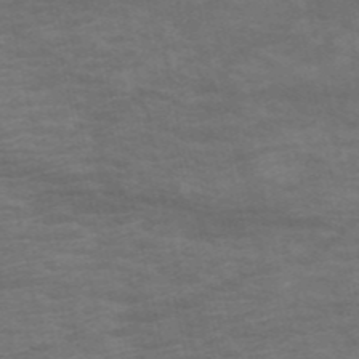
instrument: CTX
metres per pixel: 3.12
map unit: HNb
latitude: -53.8044
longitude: -43.7450
